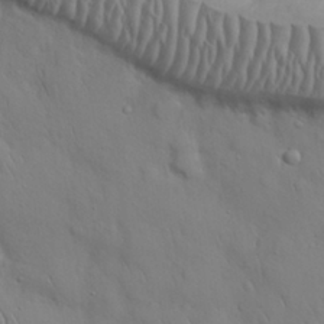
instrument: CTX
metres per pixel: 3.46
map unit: Nhu
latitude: 27.7261
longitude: -68.6680
